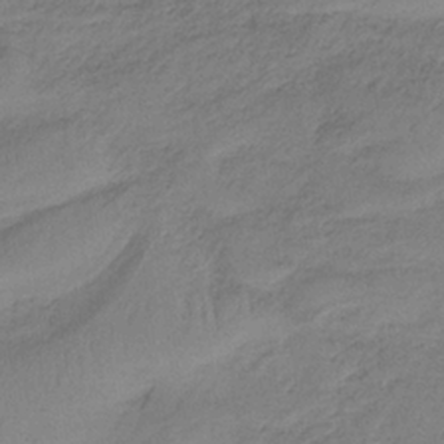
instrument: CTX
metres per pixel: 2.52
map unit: HNb
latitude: -34.3684
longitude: 59.3698
